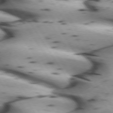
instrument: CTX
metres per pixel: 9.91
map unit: lApd
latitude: 72.7436
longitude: -53.3860
